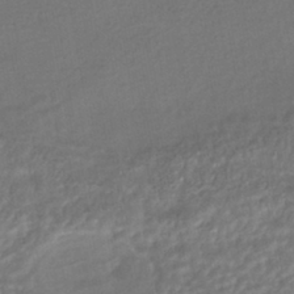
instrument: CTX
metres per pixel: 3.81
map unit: HNhu
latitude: -42.9163
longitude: 95.3887
